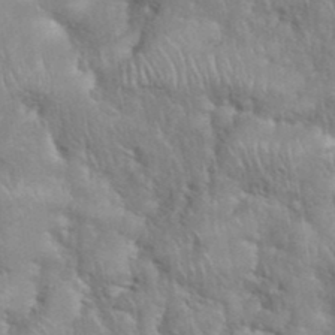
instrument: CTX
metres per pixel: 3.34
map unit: eHh
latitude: 39.1214
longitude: -57.8583
